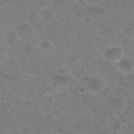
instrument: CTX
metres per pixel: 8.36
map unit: Nhu
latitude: 29.2915
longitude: -47.6883
